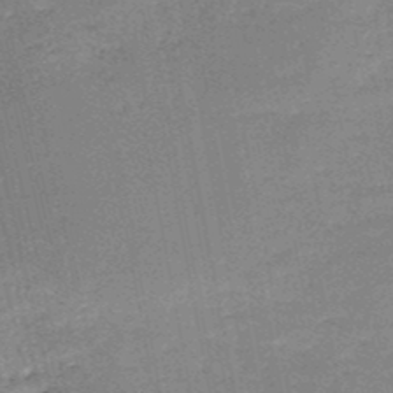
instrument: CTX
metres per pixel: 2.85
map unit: HNb
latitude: -50.1417
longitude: -40.8191
